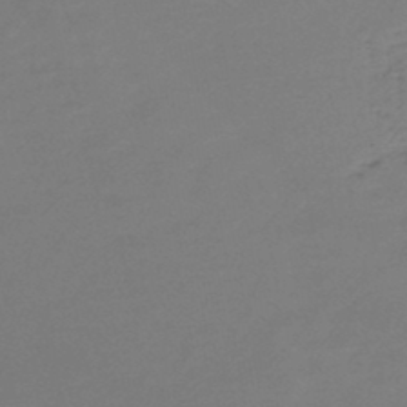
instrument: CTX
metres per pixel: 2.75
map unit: lHb
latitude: -45.5399
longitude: 59.2186
